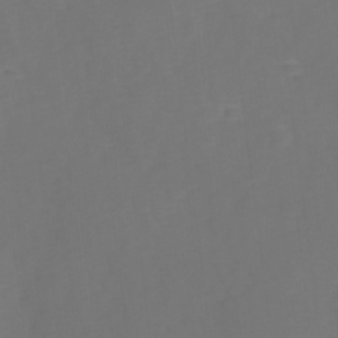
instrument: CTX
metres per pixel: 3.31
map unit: Ave
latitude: 0.9513
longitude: -113.4048
